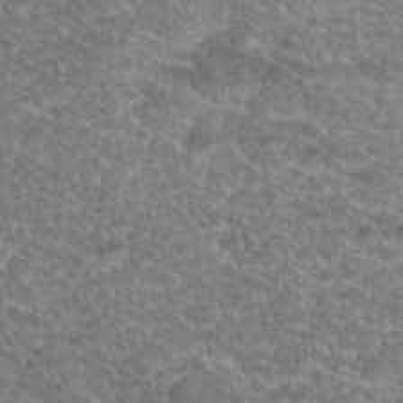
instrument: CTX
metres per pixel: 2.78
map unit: Hto
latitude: 19.8205
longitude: -37.2159
